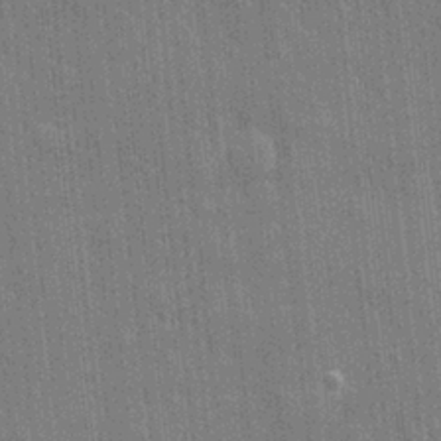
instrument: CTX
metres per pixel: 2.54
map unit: eHh
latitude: 5.7072
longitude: -74.4790
